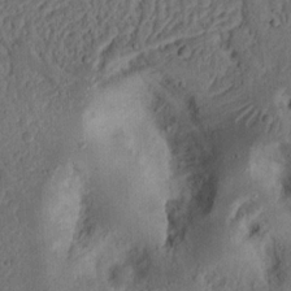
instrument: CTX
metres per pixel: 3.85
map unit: Ht
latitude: 14.6302
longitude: -74.5168
